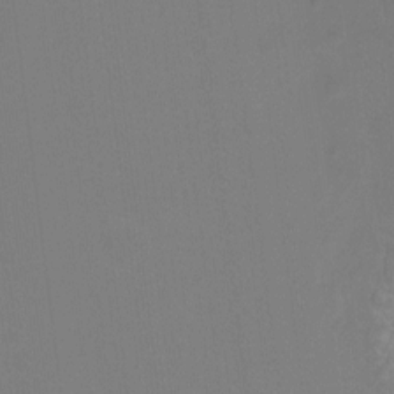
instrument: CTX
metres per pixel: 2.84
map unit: Hto
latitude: -11.0487
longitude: -40.2144
